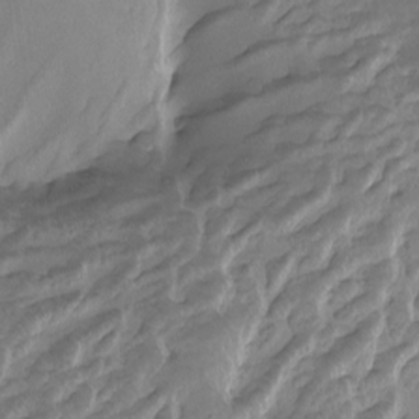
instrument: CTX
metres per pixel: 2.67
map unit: Nhu
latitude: -7.5399
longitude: -93.8772
